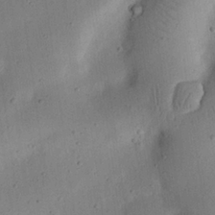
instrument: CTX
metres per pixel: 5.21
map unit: eHh
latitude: 24.8191
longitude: -69.1781
